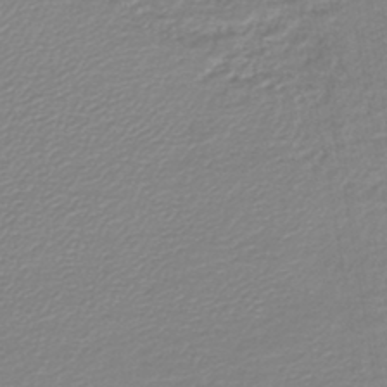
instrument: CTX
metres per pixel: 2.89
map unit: lHb
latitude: -44.1417
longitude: 61.4643
